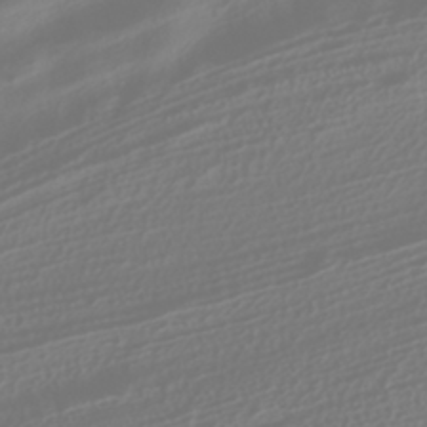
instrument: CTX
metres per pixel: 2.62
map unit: HNhu
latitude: -41.6533
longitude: 106.3118
